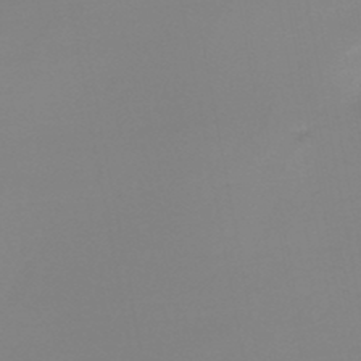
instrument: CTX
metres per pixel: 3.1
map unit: lHb
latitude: -44.4629
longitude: 63.7477
